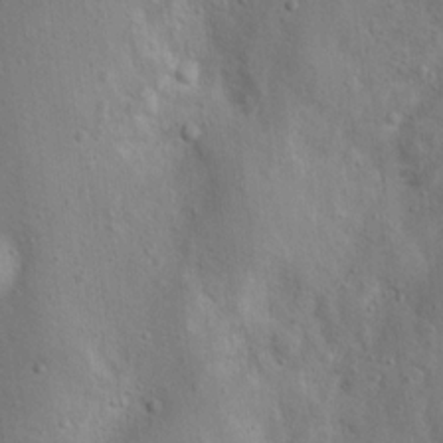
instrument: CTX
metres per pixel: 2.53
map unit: Nhu
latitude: 12.4223
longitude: -27.1025
